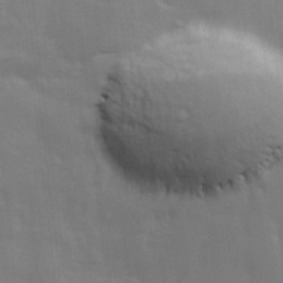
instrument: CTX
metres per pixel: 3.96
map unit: Ave
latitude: 13.4427
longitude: -104.0633
